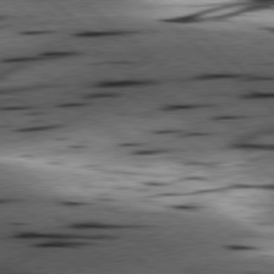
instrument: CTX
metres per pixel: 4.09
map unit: lApd
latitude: 78.4790
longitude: -52.4790
